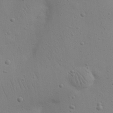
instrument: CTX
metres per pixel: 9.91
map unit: eHh
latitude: 24.3845
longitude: -69.6505
